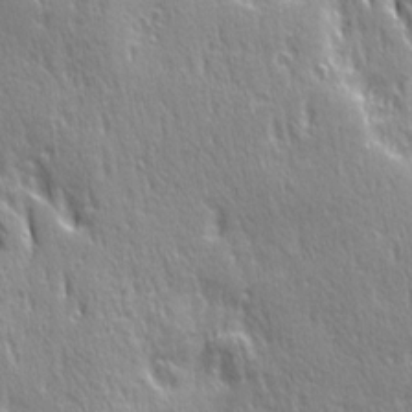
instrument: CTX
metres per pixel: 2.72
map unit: Ave
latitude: 21.6694
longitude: -135.7449
